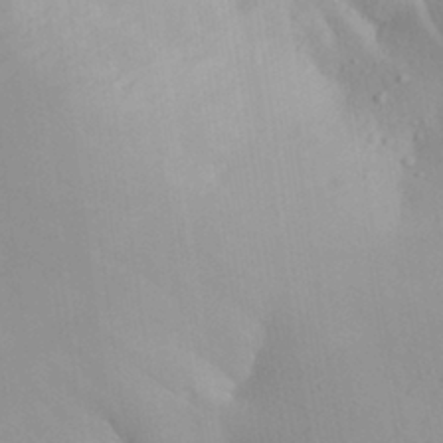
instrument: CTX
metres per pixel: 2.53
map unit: Aa
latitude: 27.4238
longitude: -147.3860
